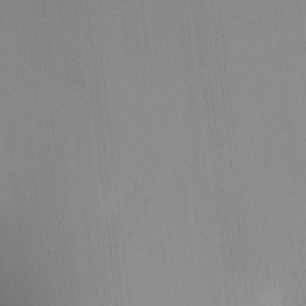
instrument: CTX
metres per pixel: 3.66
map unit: HNhu
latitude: 9.5371
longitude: 15.5777
